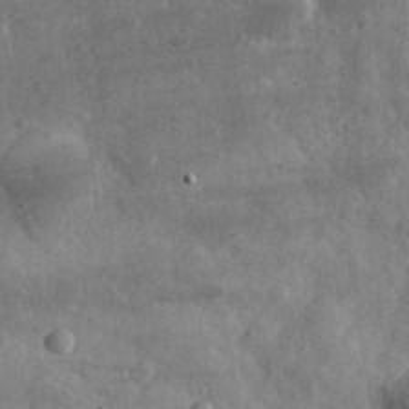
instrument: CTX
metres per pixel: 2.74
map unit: eHh
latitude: 31.0837
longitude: -70.8569
